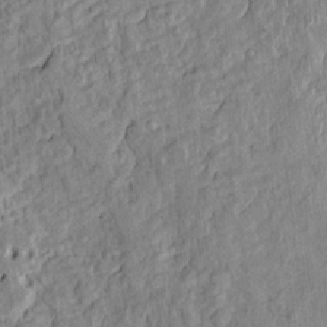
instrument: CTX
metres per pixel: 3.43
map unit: Htu
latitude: -5.3131
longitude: 155.0297
